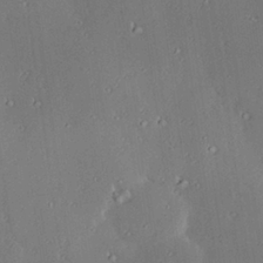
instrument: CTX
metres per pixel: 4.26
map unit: Hve
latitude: 27.8772
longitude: -93.9906
